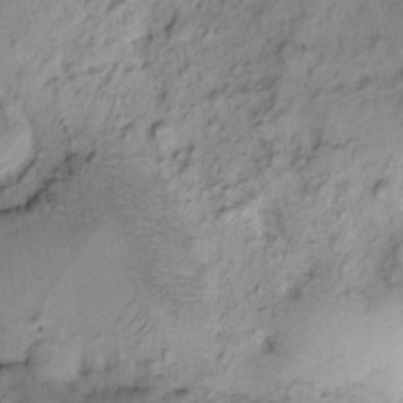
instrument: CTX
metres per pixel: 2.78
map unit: eHh
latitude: -1.3321
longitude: 16.8597
